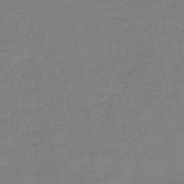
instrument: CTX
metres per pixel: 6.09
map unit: HNb
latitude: -44.5952
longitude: 52.1227
